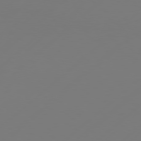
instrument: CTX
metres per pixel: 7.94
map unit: Hpe
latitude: 76.5734
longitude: -131.1970
